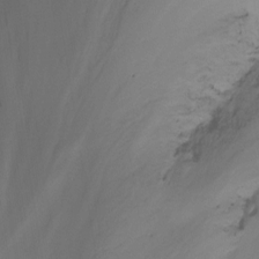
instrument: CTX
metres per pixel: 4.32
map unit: Nhu
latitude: -14.7652
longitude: -55.2537
